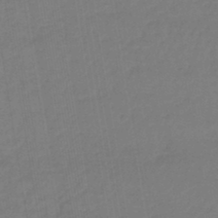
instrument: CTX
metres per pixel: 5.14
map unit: lHb
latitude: -44.8030
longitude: 71.3888
